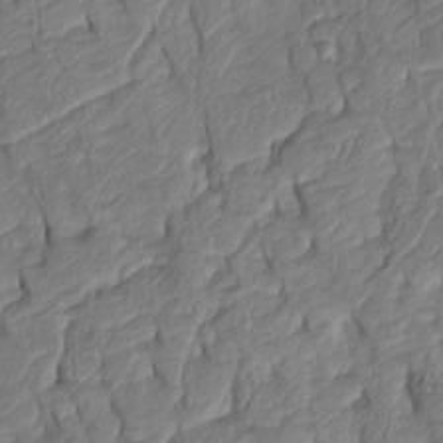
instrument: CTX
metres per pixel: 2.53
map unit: Htu
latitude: -6.5951
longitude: 154.7841
